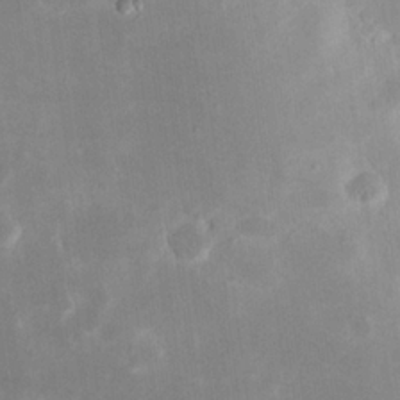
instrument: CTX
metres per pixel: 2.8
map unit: eHh
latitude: 19.9528
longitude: -70.2333
